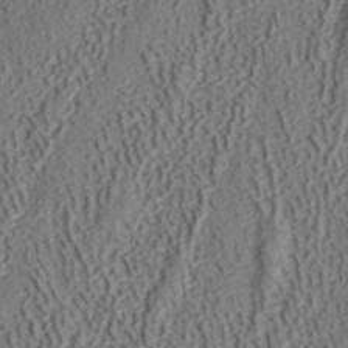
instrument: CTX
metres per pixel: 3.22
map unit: ANa
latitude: 41.6693
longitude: 34.8786
